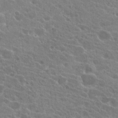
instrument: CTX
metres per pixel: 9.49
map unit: Hto
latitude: 22.1200
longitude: -38.7813
